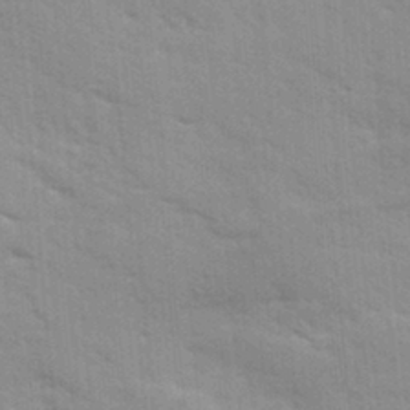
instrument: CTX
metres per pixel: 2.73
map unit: Ave
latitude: 10.9703
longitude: -102.4790
